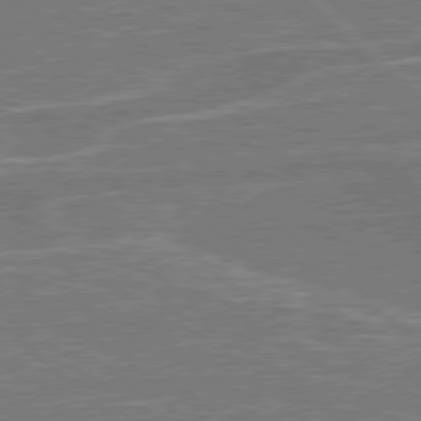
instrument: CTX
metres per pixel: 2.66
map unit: Hpe
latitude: 78.3845
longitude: -127.6505
